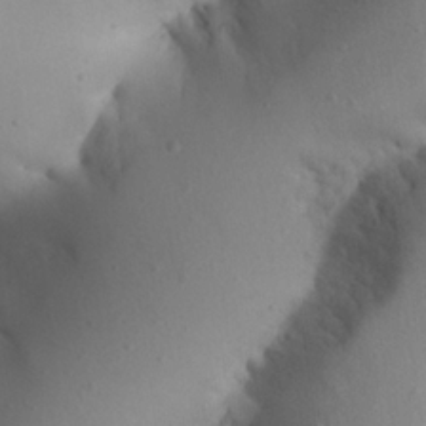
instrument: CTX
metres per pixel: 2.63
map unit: Aa
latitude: 24.3656
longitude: -128.1767
